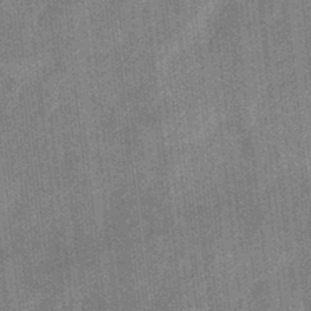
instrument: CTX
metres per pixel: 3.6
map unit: eHb
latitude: -31.0864
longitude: 74.0283
